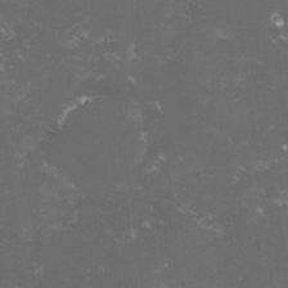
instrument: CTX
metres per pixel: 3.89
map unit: lHvf
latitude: -14.9542
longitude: -101.9717
